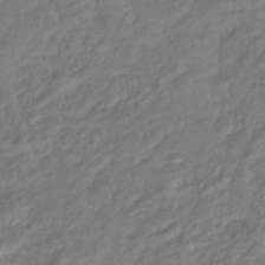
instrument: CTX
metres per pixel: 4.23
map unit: lHb
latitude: -41.8422
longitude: 81.6533
